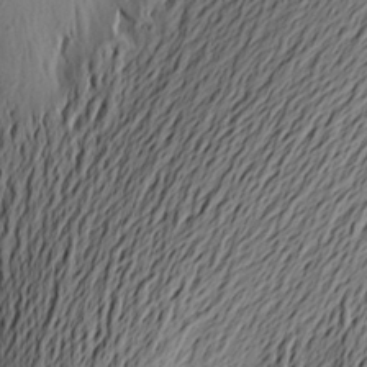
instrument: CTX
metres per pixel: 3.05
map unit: Aa
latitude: 22.5546
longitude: -149.0270
